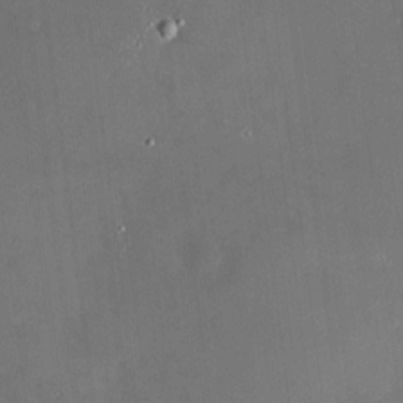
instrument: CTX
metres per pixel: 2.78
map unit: HNhu
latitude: 7.3860
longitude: 9.3510
